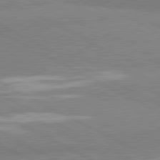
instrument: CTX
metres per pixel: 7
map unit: lApd
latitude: 81.2537
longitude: -179.5938
